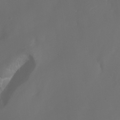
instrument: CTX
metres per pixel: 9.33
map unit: Htu
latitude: -5.1053
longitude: 138.5196
